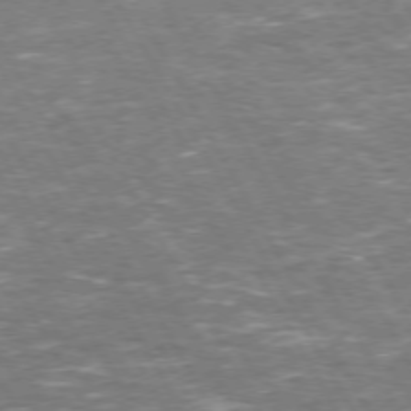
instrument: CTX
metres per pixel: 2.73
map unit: Hpe
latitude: 72.3279
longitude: -123.7072
